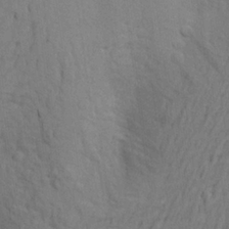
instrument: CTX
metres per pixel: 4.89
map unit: Aa
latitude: 23.5938
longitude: -148.8380
